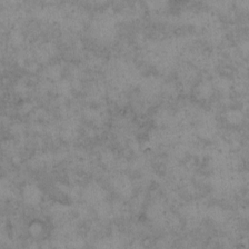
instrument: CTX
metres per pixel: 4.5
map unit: Hto
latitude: 8.8947
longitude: -60.0822
